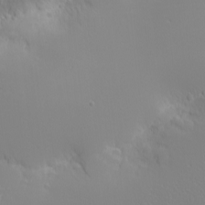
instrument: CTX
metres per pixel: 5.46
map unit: eHh
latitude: -5.5399
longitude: -86.5357
